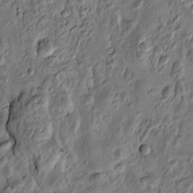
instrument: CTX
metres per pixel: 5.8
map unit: Htu
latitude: -3.3887
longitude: 156.5385
